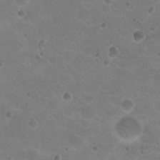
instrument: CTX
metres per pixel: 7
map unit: Nhu
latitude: 18.3089
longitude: -32.8191
